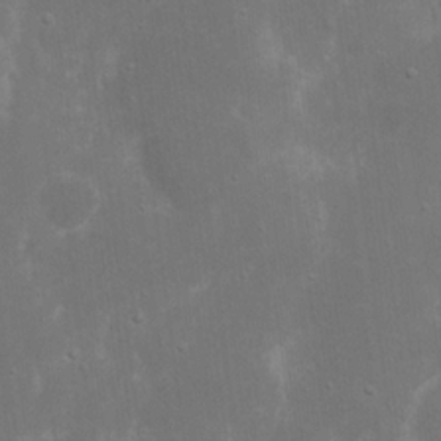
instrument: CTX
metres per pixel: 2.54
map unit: eHh
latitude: 17.1781
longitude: -72.4979
